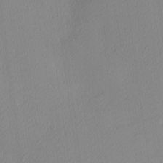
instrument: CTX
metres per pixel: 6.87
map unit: Ave
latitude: 3.2915
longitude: -114.9513
